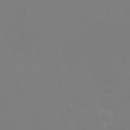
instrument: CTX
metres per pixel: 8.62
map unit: Hto
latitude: -7.2754
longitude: -38.4979
